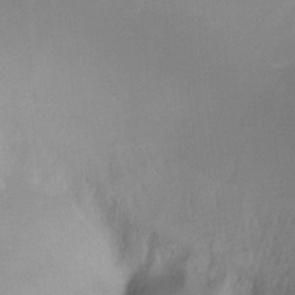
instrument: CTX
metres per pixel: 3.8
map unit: Ht
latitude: -10.1795
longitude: -38.9514
